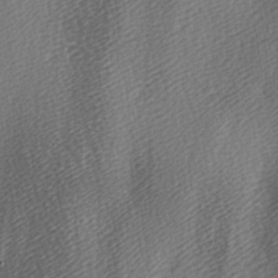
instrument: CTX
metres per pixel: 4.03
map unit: lAa
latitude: -5.5399
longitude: -121.3860
